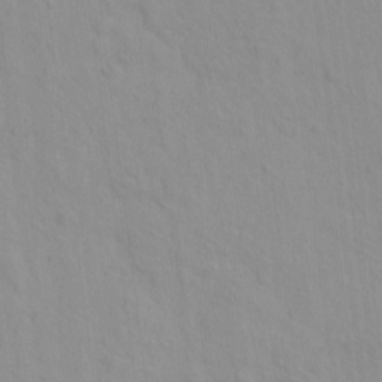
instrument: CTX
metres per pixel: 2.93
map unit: eHh
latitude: -1.4266
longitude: 19.1053
